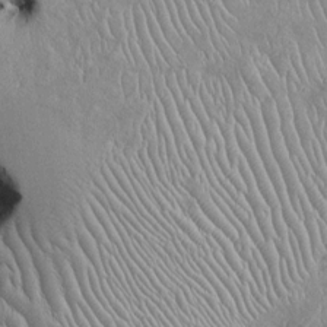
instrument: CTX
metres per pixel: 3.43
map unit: Htu
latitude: -6.4440
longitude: 153.4643
